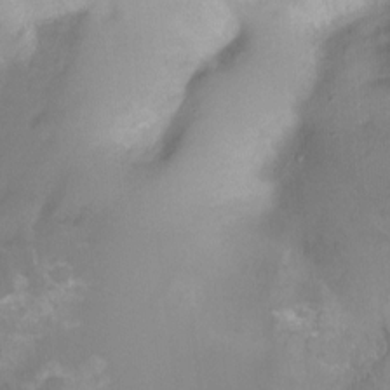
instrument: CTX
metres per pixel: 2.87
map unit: Ht
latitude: -16.3118
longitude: -44.2711
